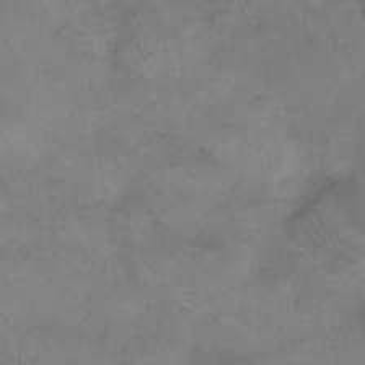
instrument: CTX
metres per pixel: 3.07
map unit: eHh
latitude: 13.9528
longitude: -65.8772
